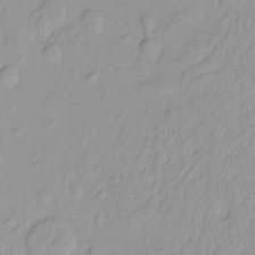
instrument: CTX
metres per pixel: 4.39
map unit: HNhu
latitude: -4.8975
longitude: 14.2929
